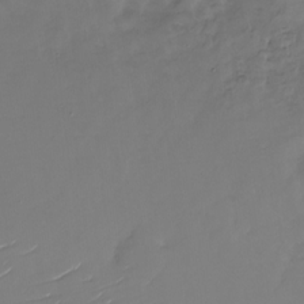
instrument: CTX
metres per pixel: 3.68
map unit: Nhu
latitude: -27.6155
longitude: -78.8569
